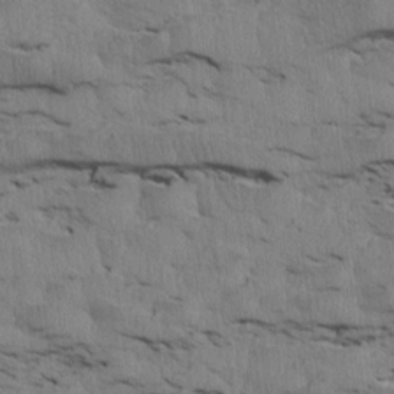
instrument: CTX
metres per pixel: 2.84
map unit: Htu
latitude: 3.9717
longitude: 151.7478
